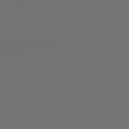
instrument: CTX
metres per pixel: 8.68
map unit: lApd
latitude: 82.0444
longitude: -160.6868
